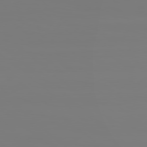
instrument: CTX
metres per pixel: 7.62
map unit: Hpe
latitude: 78.6869
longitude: -136.8191
